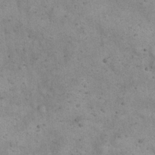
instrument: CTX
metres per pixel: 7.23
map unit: eHh
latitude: 20.4979
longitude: -61.8583
